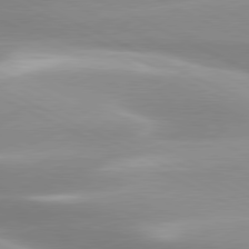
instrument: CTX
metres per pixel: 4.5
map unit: lApd
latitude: 79.8206
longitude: -120.6869
